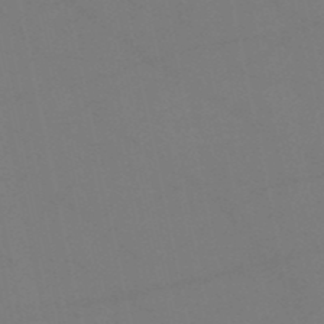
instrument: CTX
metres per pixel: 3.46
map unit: HNb
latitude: -51.6722
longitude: -43.1592
